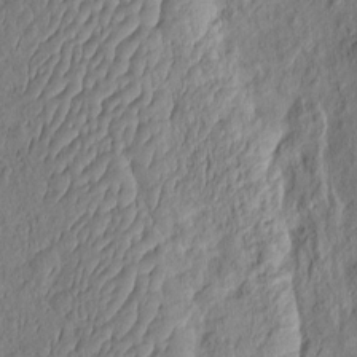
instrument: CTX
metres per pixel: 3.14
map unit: eHh
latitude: -3.1431
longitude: 14.6897
